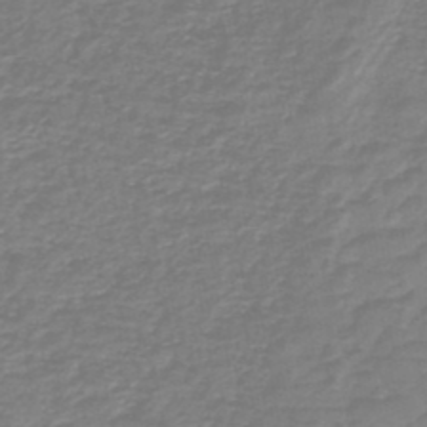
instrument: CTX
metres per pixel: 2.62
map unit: HNb
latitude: -46.2928
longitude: 52.0850
